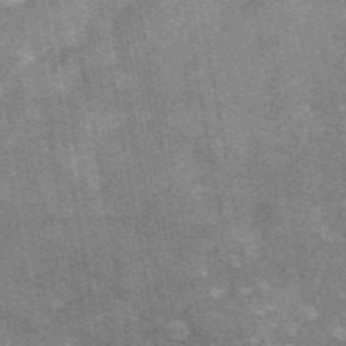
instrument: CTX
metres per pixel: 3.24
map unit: eAb
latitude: 47.5371
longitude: 122.4818
